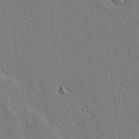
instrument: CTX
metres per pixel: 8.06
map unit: lAvf
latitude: 14.9136
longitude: -126.0444
